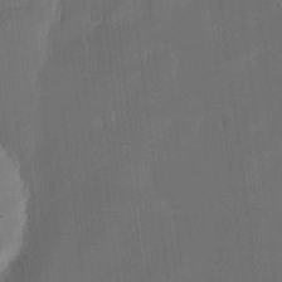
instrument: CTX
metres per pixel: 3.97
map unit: eHh
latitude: -7.6533
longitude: -69.3670
